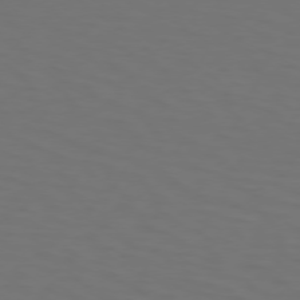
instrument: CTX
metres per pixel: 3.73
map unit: Hpe
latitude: 73.9528
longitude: -125.5182
